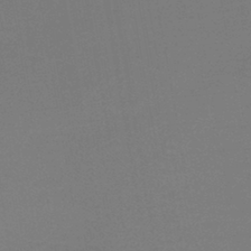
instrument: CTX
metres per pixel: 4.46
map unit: lHb
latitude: -42.4440
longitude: 52.9541
